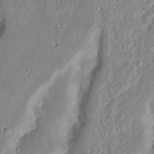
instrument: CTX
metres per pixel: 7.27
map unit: Nhu
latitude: 17.5560
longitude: -74.3089
